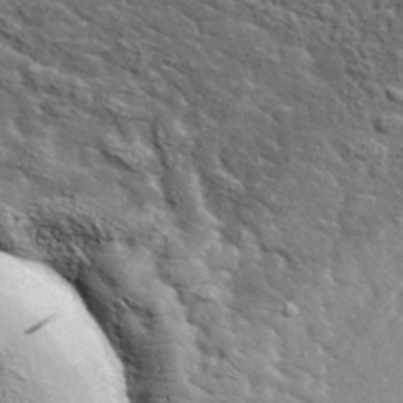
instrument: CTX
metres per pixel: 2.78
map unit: lHvf
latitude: 37.6505
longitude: -90.0822
